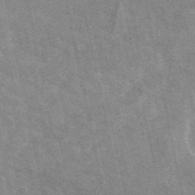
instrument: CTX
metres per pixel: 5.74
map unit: eAb
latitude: 49.4426
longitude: 115.9367
